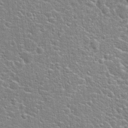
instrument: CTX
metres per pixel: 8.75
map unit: Hto
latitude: 20.4979
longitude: -44.2711
